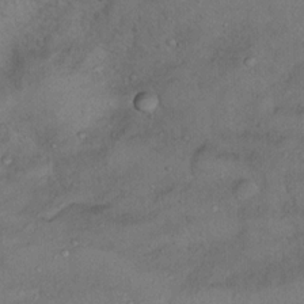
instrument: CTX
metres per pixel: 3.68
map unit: Nhu
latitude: 13.1592
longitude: -27.0081
